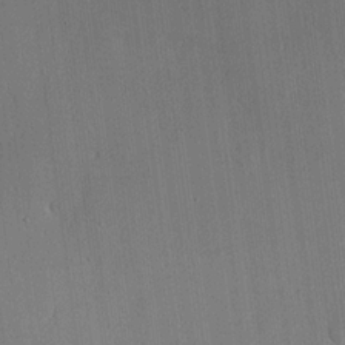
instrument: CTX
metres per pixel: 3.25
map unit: lHvf
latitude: 20.3656
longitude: 144.1795
